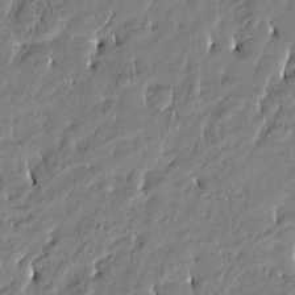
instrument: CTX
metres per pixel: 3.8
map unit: Htu
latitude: -4.7652
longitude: 176.7274
